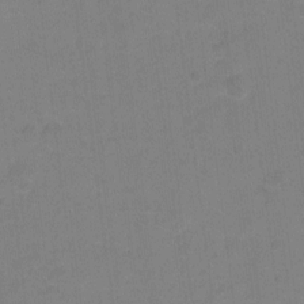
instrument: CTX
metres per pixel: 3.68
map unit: Hto
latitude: -5.4076
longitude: -35.8205
